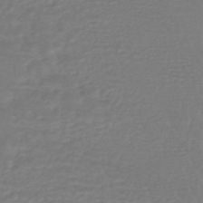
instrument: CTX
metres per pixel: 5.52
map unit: HNhu
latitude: -47.0864
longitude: 95.9178
